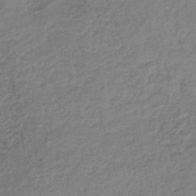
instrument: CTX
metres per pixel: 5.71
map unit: lHb
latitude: -38.0661
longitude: 68.7085
